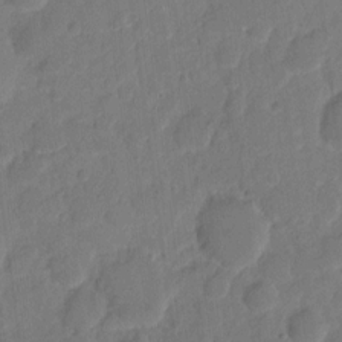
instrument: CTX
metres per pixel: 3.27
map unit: eHh
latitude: 9.1214
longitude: -65.4993
